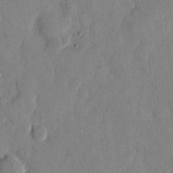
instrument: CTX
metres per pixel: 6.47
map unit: eHh
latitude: 13.1592
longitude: -68.2523
